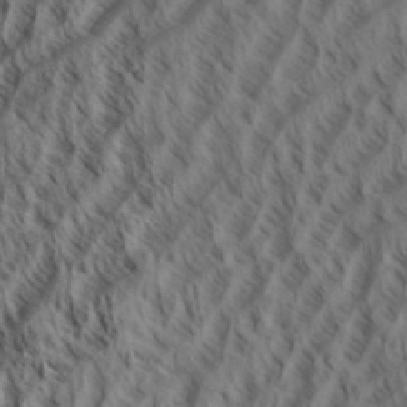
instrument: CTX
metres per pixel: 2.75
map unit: eHh
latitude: 34.4601
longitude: -137.6694
